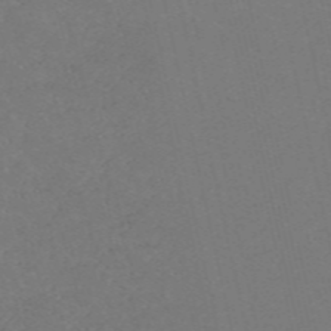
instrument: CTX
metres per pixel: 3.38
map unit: Nve
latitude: -58.5951
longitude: 60.6141
